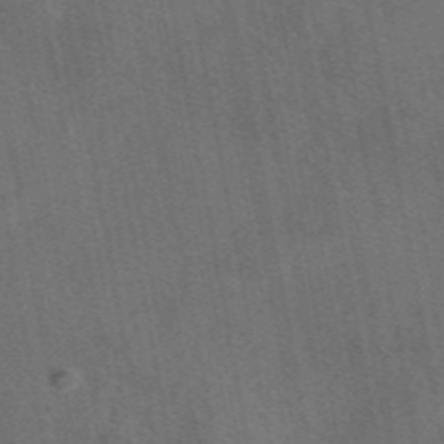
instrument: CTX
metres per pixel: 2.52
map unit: eAb
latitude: 47.0459
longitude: 108.7085
